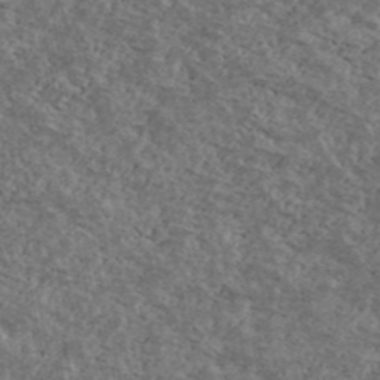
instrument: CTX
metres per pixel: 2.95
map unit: Ave
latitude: 40.4978
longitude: -108.2522
